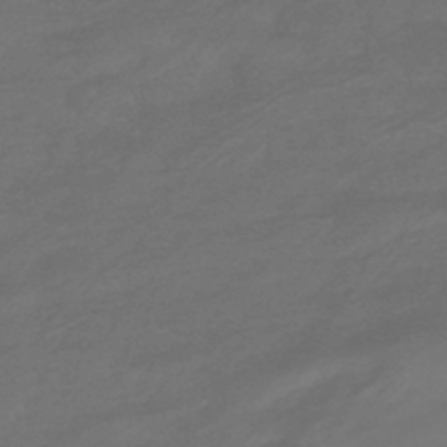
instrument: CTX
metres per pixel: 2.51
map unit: HNhu
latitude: -47.1053
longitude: 90.4440
